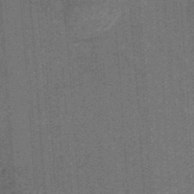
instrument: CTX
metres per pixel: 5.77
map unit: lHb
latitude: -37.8422
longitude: 57.5210
